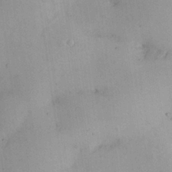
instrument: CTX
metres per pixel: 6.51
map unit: Nhu
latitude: 26.3656
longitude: -69.0459
